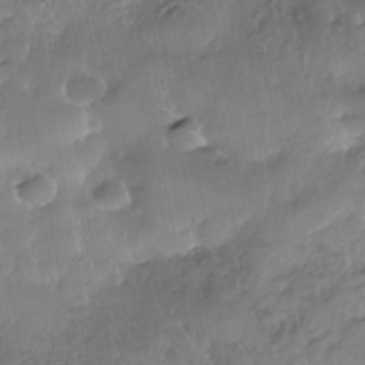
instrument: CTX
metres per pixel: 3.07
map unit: Nhe
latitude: -37.6344
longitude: -148.5357
